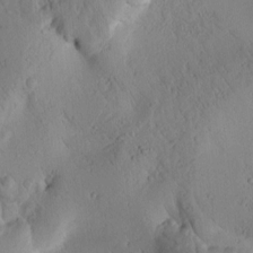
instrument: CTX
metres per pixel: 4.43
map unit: Htu
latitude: 2.5923
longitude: 177.5588
